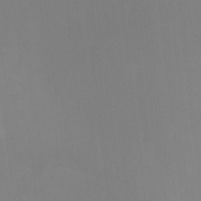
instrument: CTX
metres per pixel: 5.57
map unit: HNhu
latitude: 7.3482
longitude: 9.6344
